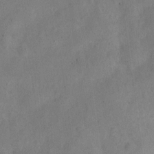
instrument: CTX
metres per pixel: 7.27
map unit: Nve
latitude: -25.6722
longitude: 107.2565
